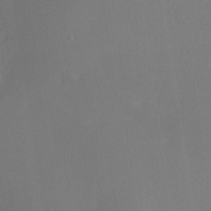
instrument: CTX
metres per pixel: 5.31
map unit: Nhe
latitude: -32.7275
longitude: -117.1214
